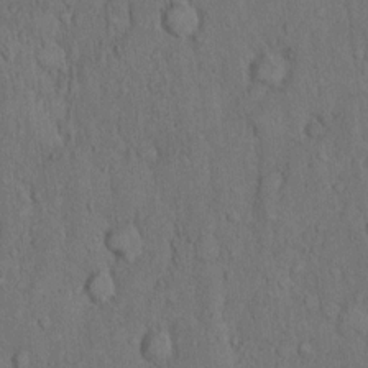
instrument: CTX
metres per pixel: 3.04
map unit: Hto
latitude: 10.2901
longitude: -60.8758
